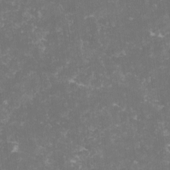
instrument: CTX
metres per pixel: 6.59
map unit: lHvf
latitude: -13.4832
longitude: -98.7624
